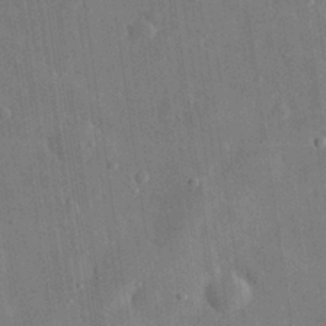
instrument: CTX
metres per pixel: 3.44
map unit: eHh
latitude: 31.4994
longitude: -78.0444
